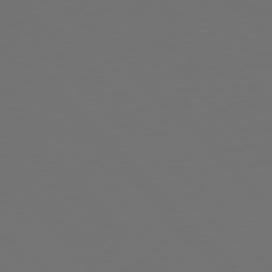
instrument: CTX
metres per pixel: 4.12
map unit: Hpe
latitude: 76.5923
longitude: -169.4049
